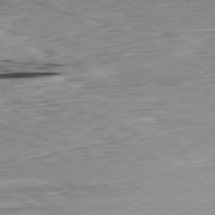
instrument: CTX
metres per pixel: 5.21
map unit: Ap
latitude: -80.8219
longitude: -69.5182
